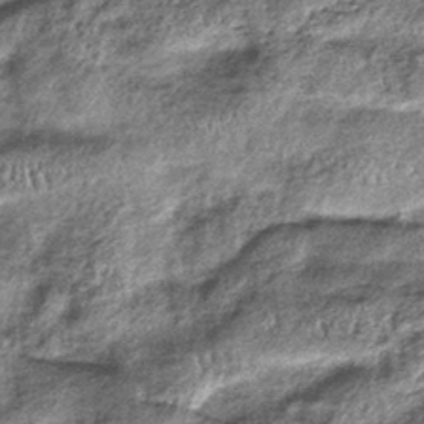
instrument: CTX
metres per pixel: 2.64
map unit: lHb
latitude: -38.7652
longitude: 67.9745
